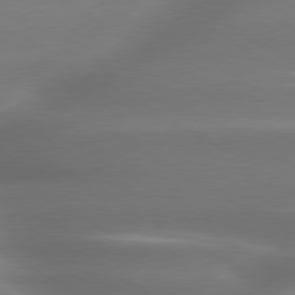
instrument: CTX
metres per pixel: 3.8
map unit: lApd
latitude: 80.0633
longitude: -138.4601
